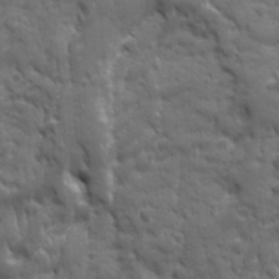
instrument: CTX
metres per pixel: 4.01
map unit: Ave
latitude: 19.4804
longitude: -133.5182
